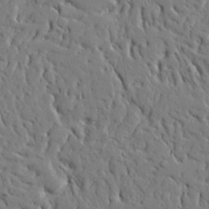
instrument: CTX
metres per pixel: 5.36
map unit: Aa
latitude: 15.5749
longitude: -140.9135
